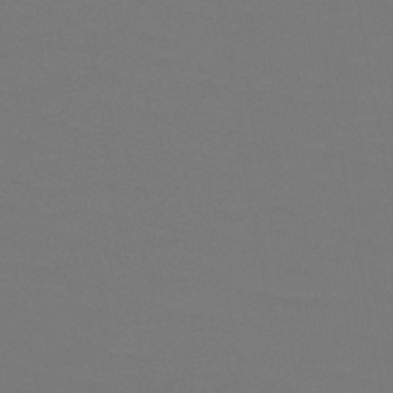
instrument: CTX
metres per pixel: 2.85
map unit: HNb
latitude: -47.1431
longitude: -44.4790
